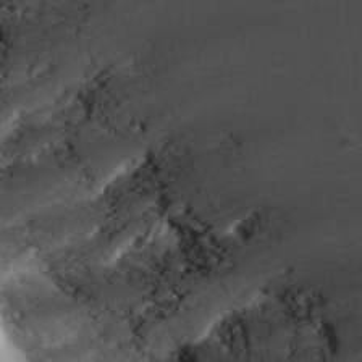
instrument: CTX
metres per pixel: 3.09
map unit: Nhu
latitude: 26.5924
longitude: -50.5734
